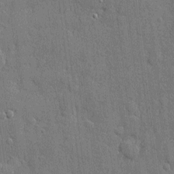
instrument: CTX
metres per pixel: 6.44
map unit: eHh
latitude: 5.3671
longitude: -75.3860
